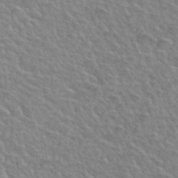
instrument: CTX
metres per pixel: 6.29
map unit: Hto
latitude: 35.7827
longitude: -50.1955
